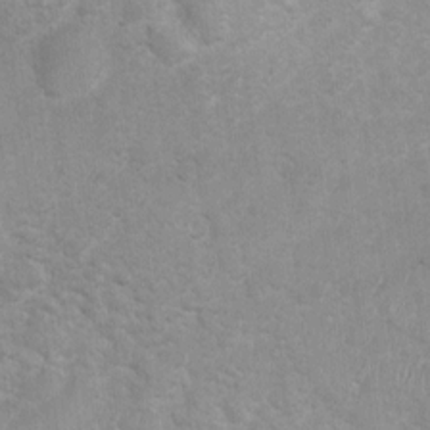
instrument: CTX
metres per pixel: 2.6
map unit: Ht
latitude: 3.5749
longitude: -27.0081
